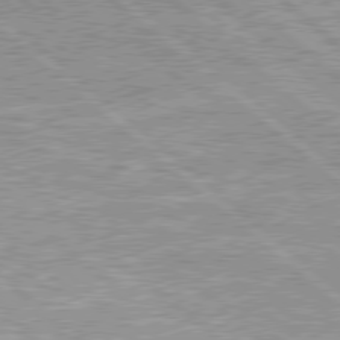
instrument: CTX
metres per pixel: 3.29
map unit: Hpe
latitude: 78.6491
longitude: -157.3103
